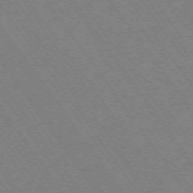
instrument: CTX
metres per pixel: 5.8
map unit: Ap
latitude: -73.9178
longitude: -70.2333
